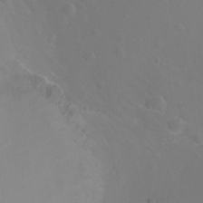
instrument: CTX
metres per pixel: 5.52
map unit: Ht
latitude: -3.0297
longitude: -27.5560
